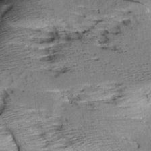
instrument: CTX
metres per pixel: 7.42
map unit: Aa
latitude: 9.4615
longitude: -141.1214
